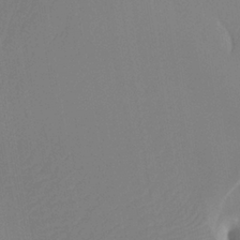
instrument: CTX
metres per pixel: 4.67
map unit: Ht
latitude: -4.0094
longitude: -61.9906
